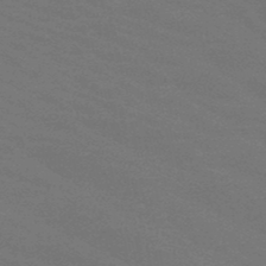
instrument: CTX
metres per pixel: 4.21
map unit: HNb
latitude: -48.3873
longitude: -49.4993
